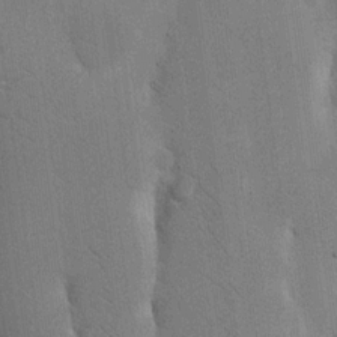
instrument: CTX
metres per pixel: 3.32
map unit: Nhu
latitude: 15.9717
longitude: -77.7071
